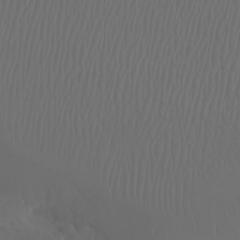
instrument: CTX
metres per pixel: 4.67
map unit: Htu
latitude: -6.1228
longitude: -70.4979
